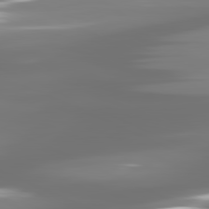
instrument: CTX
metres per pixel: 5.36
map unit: lApd
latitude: 81.6316
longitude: -137.0081
